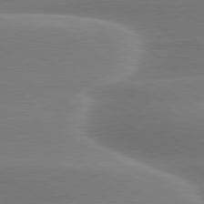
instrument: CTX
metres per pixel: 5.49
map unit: lApd
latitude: 79.4616
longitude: -115.4048
